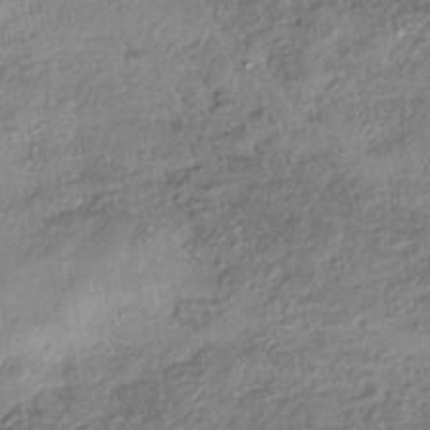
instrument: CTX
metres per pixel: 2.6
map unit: HNhu
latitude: -40.6329
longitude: 107.3321
